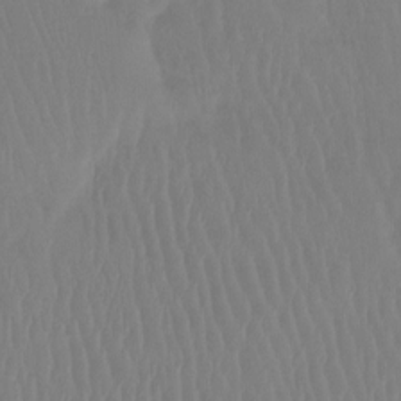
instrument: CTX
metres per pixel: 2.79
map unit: Htu
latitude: -14.5196
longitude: -46.7624
